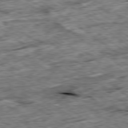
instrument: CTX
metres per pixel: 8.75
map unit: Ap
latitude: -79.5588
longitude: -86.0633
